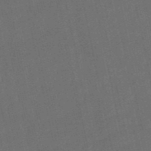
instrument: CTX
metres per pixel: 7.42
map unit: lHb
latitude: -50.8219
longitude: 80.7463
